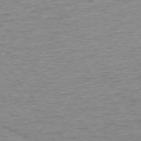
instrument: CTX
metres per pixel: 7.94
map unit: Ap
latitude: -74.4062
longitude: -79.1026
